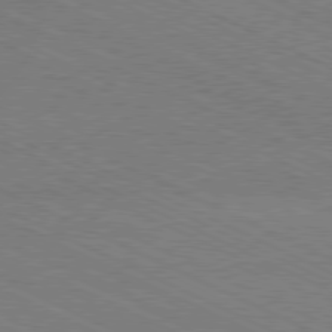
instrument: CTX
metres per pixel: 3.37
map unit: Hpe
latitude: -81.0298
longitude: 15.4644
